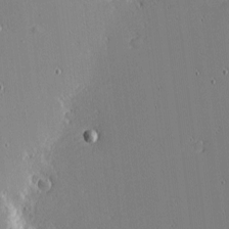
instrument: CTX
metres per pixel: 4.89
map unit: eHh
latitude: -4.0283
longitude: -81.4237
